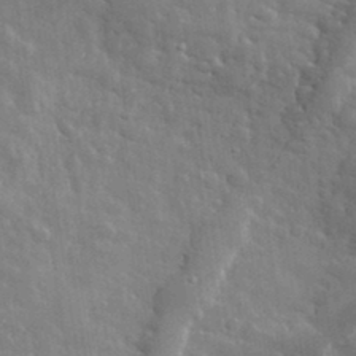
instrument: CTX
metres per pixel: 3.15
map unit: lHvf
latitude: 34.4601
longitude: -86.7246
